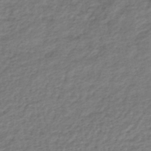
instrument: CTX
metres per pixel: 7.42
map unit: HNhu
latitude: -45.1809
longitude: 102.3684
